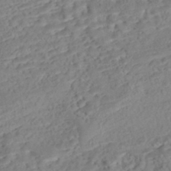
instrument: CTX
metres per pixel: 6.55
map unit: Nhe
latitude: -47.5399
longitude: -172.4412
